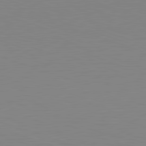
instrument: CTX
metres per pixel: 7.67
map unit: Hpe
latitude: -82.6518
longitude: 7.8989
